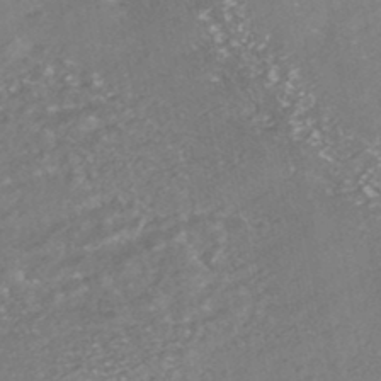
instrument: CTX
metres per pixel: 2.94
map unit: HNhu
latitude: -47.0864
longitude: 98.2361
